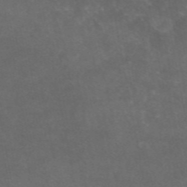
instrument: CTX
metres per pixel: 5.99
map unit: eAb
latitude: 47.2726
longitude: 124.4818
